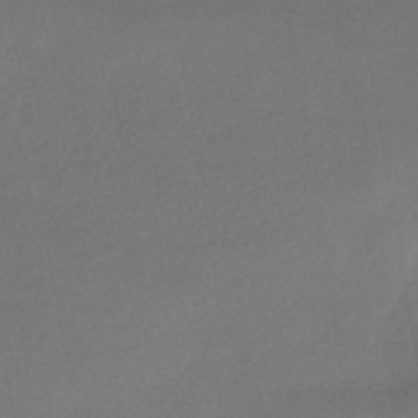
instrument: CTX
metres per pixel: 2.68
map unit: HNhu
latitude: -42.3684
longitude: 95.1998
